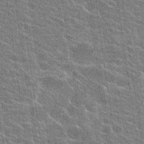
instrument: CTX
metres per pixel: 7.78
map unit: Hto
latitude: 23.1214
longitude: -40.8380
